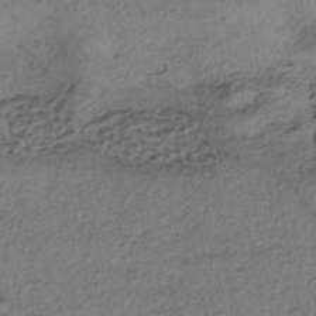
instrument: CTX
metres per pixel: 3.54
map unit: eHh
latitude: -42.7841
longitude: 120.4062
